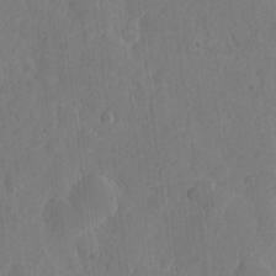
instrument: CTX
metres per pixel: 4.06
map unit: eHh
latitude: 6.9514
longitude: -73.1970
